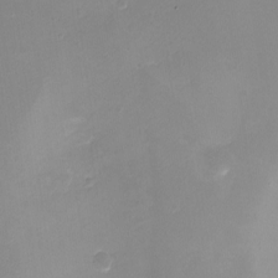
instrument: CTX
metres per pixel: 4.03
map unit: eHh
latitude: -4.8030
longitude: -78.3090
